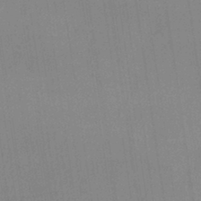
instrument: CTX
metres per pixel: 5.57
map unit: eHh
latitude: 34.1388
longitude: -133.4238
